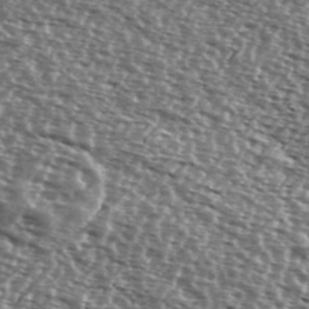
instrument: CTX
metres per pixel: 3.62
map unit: Ave
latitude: 38.1767
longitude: -112.1767
